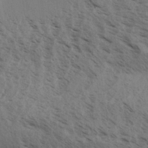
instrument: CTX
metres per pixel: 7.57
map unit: Aa
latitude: 32.2711
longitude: -140.1955
